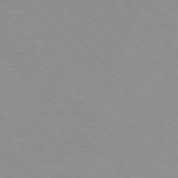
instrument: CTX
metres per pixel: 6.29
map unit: Hpe
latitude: 76.3089
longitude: -152.6491
